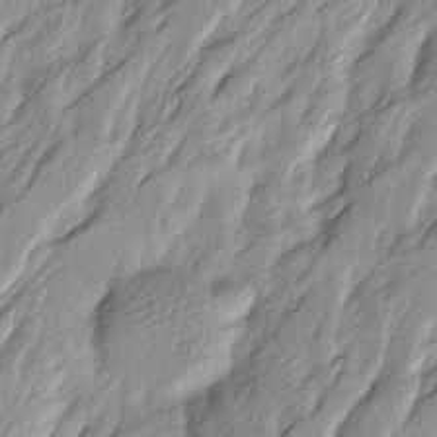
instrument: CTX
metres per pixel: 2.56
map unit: Ave
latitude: 14.8002
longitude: -136.0444
